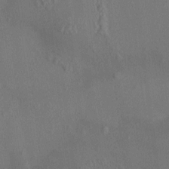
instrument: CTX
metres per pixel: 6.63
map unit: HNhu
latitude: 4.9703
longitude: 7.1053
